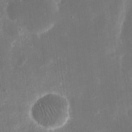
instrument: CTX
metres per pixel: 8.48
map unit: eHh
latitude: 20.7624
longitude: -67.6693
